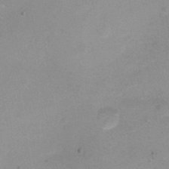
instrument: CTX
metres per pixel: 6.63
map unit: Ht
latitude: -0.1984
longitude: -33.2537
